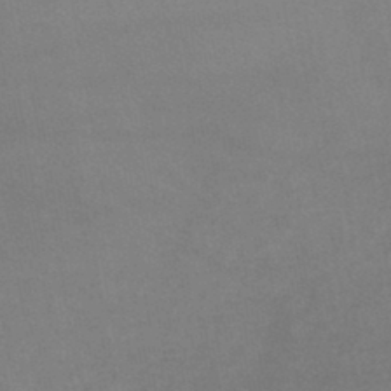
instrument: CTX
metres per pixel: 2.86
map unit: lHb
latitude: -43.2187
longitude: 73.4832
